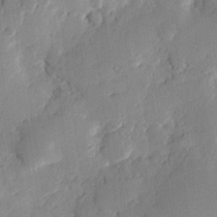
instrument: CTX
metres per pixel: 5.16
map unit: eHh
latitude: 26.5546
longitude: -82.0822
